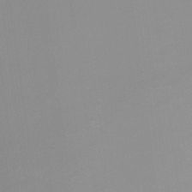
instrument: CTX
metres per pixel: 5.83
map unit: Ht
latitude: -3.1620
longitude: -25.7071
